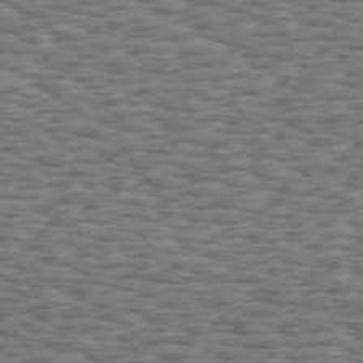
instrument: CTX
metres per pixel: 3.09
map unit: Hpe
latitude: 73.1593
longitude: -130.0255
